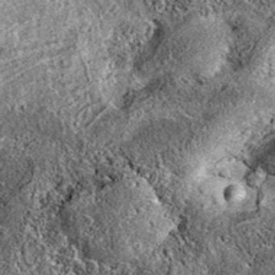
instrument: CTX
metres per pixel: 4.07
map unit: eAb
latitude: 36.8758
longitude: 111.7856
